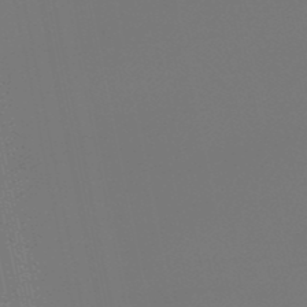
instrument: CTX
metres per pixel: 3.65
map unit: eHb
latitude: -50.6329
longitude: 69.7855
